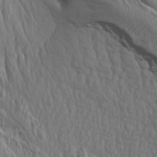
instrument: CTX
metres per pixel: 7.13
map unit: Aa
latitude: 14.6491
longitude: -143.4804
